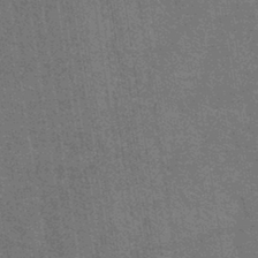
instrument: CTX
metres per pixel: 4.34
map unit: lHb
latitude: -40.8219
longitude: 75.8990
